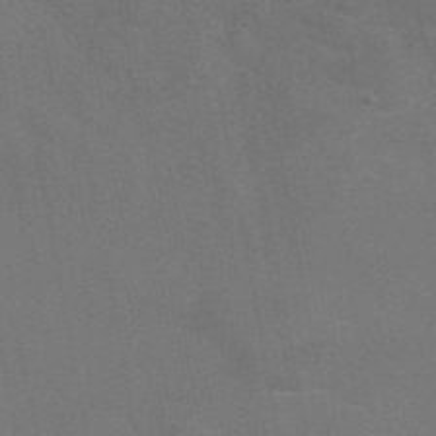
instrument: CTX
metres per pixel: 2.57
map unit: eAb
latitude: 47.3104
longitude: 116.8219
